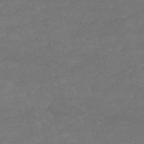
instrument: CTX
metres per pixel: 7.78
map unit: HNb
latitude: -54.1795
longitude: -37.2537
